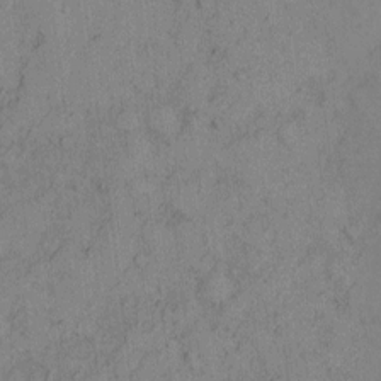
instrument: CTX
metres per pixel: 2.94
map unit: Hto
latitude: 8.5735
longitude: -58.8947
